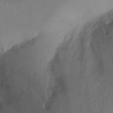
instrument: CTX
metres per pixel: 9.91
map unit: Nhu
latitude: -10.9542
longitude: -33.4426
